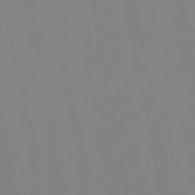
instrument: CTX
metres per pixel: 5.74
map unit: lHb
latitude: -48.0283
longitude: 70.0850
